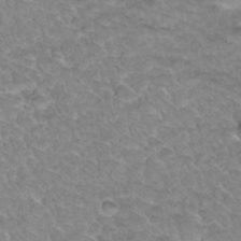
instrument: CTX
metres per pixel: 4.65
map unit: Hto
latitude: 34.3656
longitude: -47.9339
